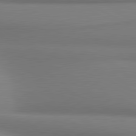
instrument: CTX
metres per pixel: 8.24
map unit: lApd
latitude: 80.9892
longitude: 176.7274
